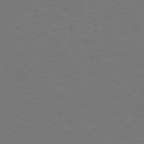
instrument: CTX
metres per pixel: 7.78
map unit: Ap
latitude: -76.2550
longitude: -62.1200
